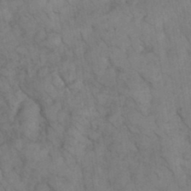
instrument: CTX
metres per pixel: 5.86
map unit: eHh
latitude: 36.1200
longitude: -67.9906
